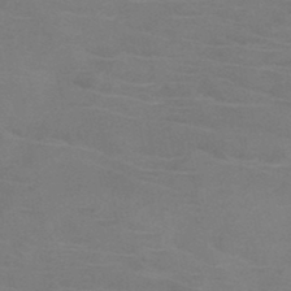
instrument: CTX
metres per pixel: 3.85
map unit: HNb
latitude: -46.3684
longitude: -46.5735
